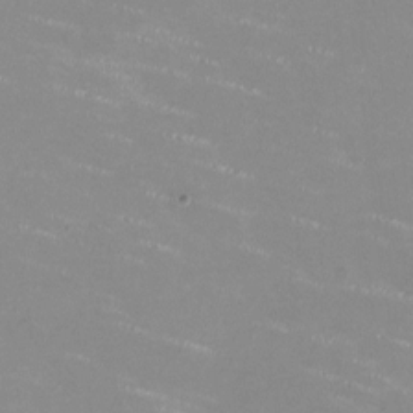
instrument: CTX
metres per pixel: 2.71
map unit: HNhu
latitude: -0.1039
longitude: -2.8191
